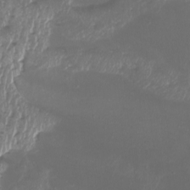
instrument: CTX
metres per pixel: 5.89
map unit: Htu
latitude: -6.5762
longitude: -73.2159
